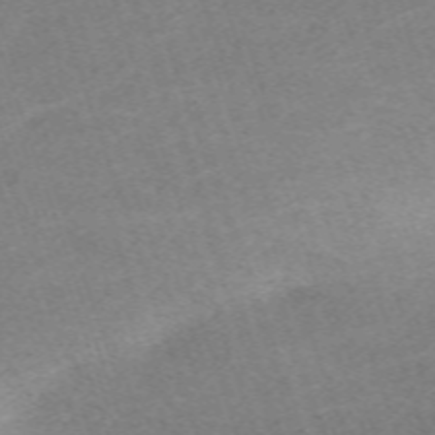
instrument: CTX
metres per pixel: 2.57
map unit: eHh
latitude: -63.9178
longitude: 50.3306
